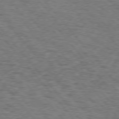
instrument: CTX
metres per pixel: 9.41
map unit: Hpe
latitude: 75.8772
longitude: -135.2159
